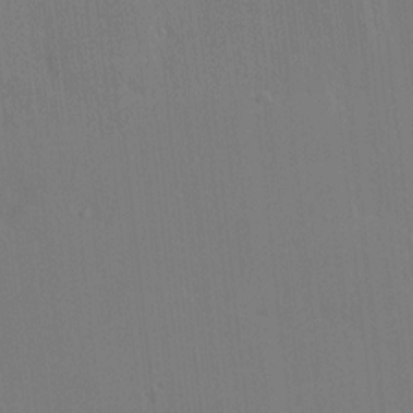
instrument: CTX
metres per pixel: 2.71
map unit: HNhu
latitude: 7.8394
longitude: 3.8422
